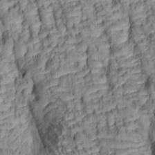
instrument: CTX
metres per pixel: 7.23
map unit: lAa
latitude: 6.1389
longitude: -115.7449
